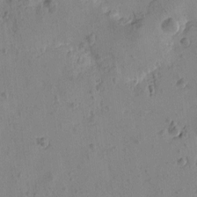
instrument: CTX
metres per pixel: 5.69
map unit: Htu
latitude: -3.5399
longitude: -176.2522
